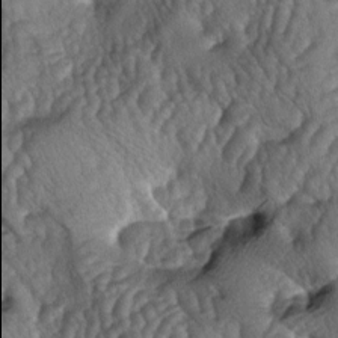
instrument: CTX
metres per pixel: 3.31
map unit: lAa
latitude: -5.5399
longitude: -125.9906
